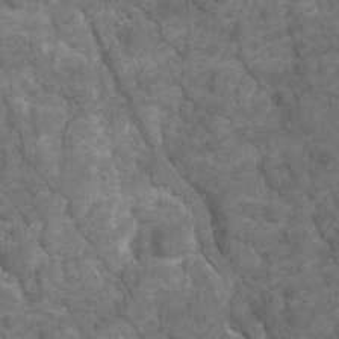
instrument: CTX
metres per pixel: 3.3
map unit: Ave
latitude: 16.5924
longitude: -132.4412
